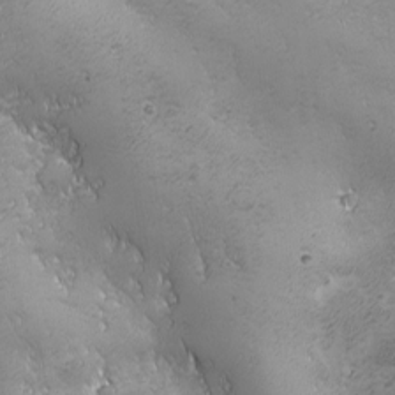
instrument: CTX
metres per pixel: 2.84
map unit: Ave
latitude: -7.5021
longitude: -121.3293
